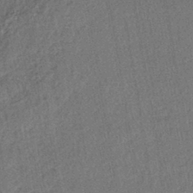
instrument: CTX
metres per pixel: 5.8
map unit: lHb
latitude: -41.1620
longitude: 62.8219
